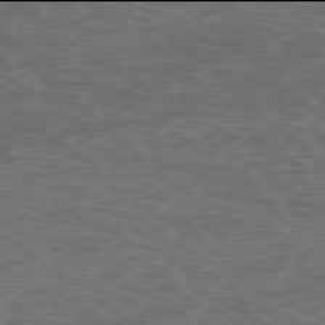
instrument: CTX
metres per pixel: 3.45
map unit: Ap
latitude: -78.0094
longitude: -75.3104
